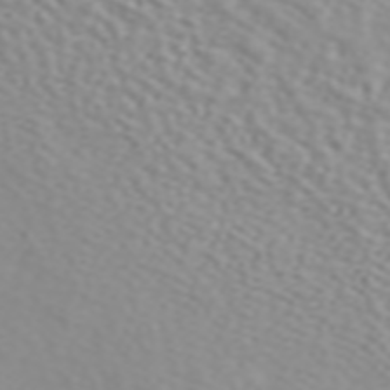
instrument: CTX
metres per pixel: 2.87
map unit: ANa
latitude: 45.5938
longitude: 49.3699
